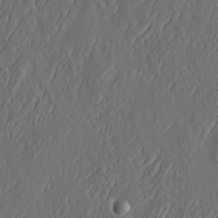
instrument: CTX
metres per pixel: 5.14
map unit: eHh
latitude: 4.5168
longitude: -77.6127
